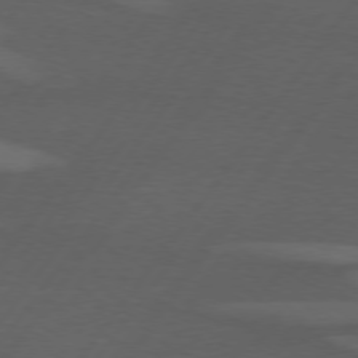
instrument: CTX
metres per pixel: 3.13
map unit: lApd
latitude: 74.5168
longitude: -78.6113
